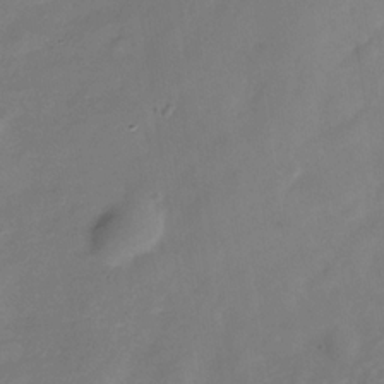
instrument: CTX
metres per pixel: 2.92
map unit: Nhe
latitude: -36.5951
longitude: -87.0458
